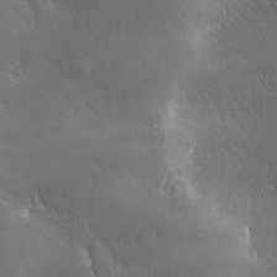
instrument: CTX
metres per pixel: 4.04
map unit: Ave
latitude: -6.9163
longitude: -121.5560
